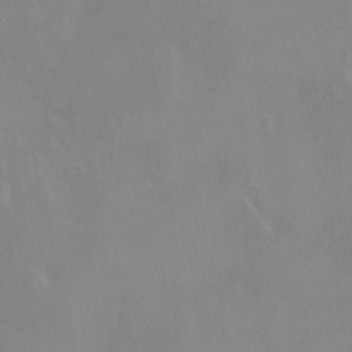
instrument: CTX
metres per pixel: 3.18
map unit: HNhu
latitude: 4.6868
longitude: 4.5951
